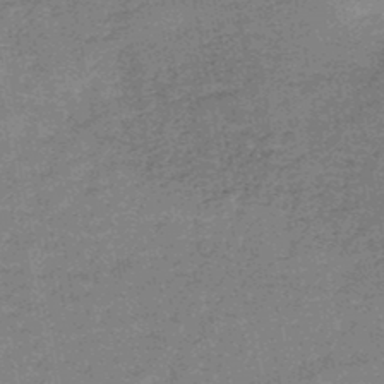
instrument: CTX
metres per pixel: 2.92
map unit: HNb
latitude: -46.2172
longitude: -36.5546
